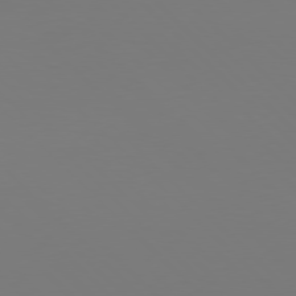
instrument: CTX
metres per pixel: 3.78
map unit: Hpe
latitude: 77.1781
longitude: -171.5371
